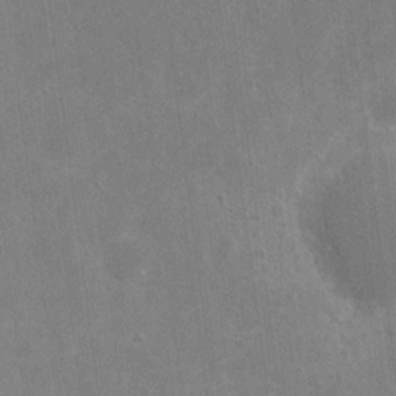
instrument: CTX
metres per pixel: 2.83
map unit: eHh
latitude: 9.0836
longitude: -71.7638
